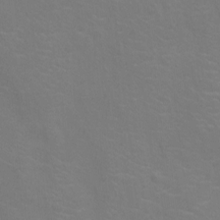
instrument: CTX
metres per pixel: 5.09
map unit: Ht
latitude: -5.2754
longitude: -18.9324
